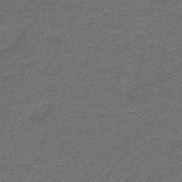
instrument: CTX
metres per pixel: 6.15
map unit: HNb
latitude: -43.1998
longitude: 51.4454
